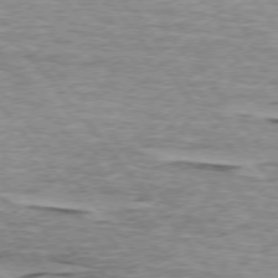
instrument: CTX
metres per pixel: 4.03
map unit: lApd
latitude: 74.6679
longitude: -76.9136
